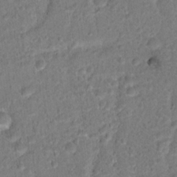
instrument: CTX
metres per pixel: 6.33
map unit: Hto
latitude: 17.0270
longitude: -37.3482
